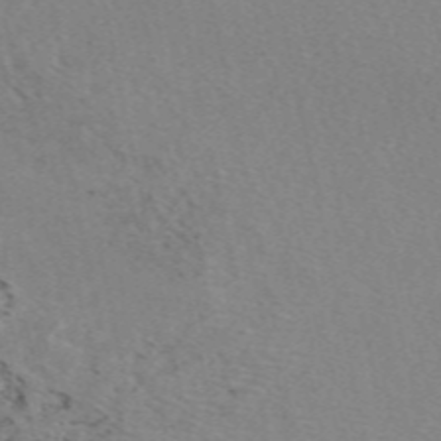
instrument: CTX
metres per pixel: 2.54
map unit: eAb
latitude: 49.9339
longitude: 107.3132
